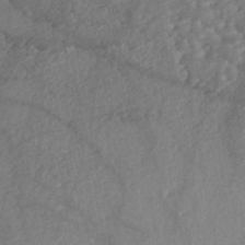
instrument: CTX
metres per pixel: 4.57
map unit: Nhe
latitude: -46.7841
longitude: -173.3670
